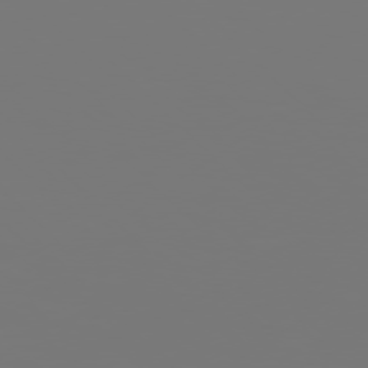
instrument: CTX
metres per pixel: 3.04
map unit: Hpe
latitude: 76.6112
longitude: -137.2726
